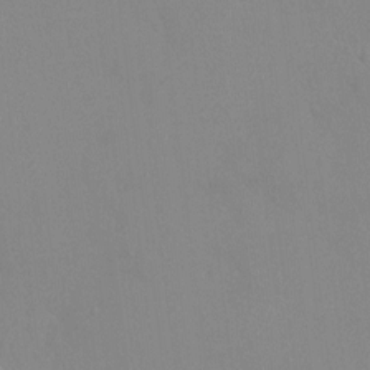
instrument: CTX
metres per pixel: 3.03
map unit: HNhu
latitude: 7.1214
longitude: 2.1416
